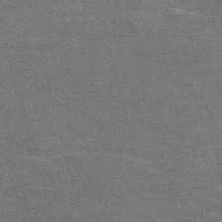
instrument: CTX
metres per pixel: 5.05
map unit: Nve
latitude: -58.8030
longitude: 63.6722
